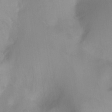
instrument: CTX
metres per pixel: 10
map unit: Ht
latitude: -11.2565
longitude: -39.4237
